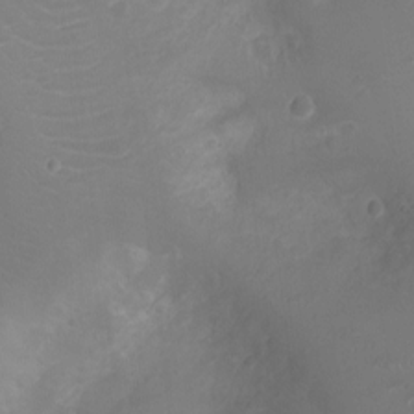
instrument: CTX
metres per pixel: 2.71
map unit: Ht
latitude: -3.6343
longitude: -16.4601
